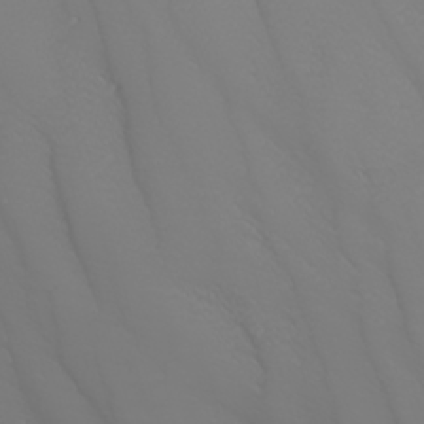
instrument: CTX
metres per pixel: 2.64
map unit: Nhu
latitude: -6.4251
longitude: -88.6491
